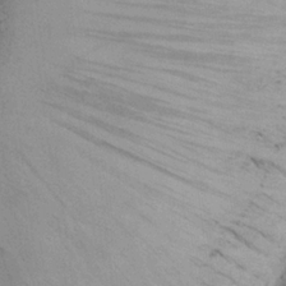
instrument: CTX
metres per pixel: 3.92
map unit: Nhu
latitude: 23.0647
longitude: -74.6868
